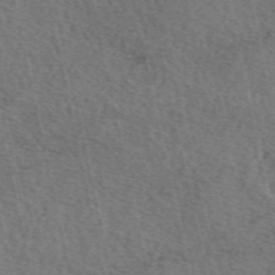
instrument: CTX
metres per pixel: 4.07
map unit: eAb
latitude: 51.0647
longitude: 113.8423
